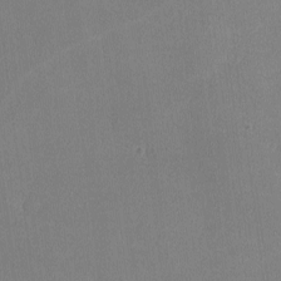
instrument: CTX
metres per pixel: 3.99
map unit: lHvf
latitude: -11.0675
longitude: -100.1956
